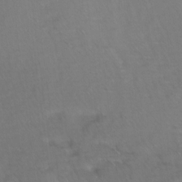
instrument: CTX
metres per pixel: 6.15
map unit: Ave
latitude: 8.2145
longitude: -105.0270
